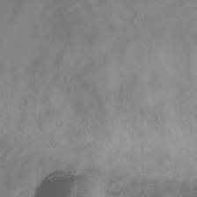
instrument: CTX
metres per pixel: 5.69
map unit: Hve
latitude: -29.8611
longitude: 91.8801
